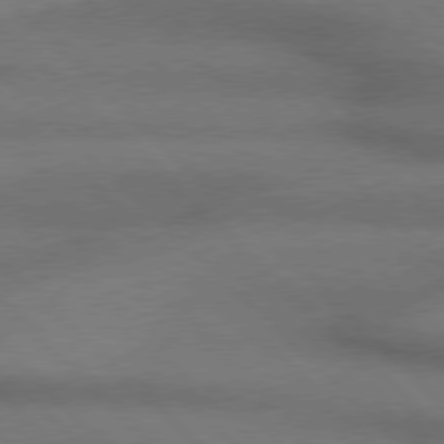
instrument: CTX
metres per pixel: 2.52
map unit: Hpe
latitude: 77.3292
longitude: -156.3278
